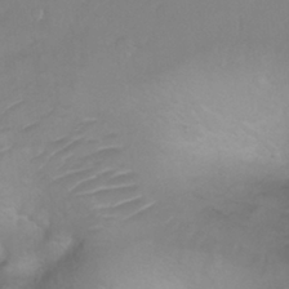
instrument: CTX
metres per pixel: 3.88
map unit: Ht
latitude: 5.7639
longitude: -29.8016
